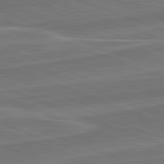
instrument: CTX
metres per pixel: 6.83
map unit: lApd
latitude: 82.3278
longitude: 140.5763
